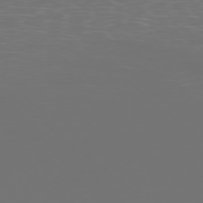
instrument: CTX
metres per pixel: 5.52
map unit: Ap
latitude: -77.5021
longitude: -80.4601
